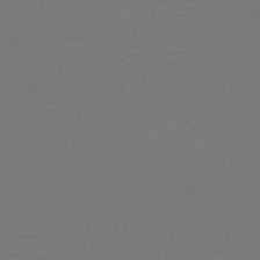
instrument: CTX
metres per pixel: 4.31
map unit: HNb
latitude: -47.1242
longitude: -44.1200
